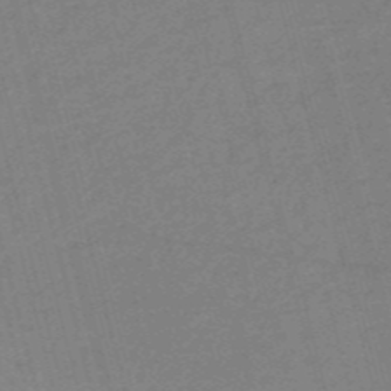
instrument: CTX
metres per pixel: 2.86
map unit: HNb
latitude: -53.9178
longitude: -46.7813
